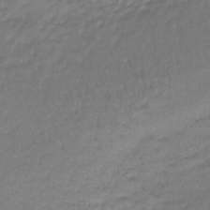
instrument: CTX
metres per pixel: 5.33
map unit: lHb
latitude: -42.7841
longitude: 59.1998
